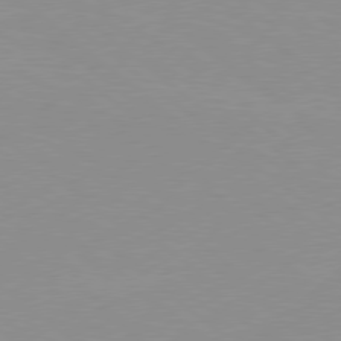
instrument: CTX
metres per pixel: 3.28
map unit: Hpe
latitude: 78.3090
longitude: -124.2144
